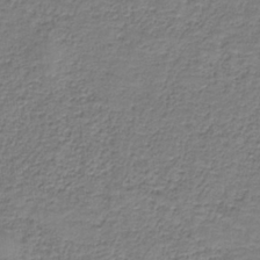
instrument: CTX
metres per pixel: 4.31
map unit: eAb
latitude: -36.3495
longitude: 52.8408
